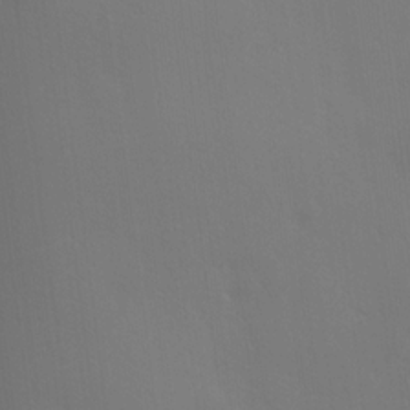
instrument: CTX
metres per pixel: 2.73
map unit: Hve
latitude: 18.8002
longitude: 150.8408
